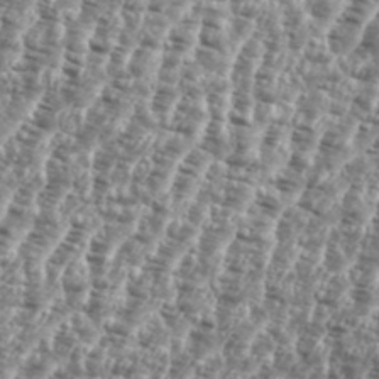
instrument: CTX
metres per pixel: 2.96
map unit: eHh
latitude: 35.4615
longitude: -135.4993
